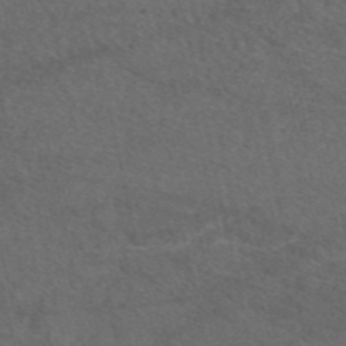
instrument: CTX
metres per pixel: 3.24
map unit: eAb
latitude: 47.9906
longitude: 112.7841
